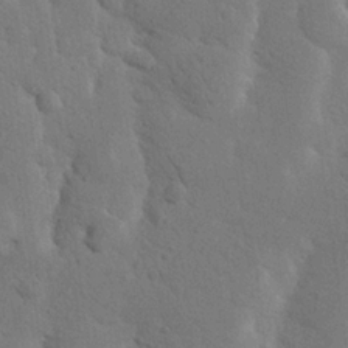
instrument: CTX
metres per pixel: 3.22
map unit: Nhu
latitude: 20.2523
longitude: -74.6491
